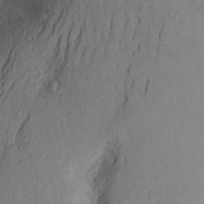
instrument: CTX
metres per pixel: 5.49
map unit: Aa
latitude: 26.1389
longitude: -146.4412
